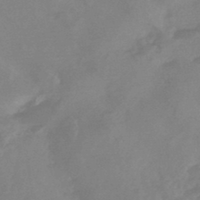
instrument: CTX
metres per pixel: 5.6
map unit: HNhu
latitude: -45.7478
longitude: 91.7667
